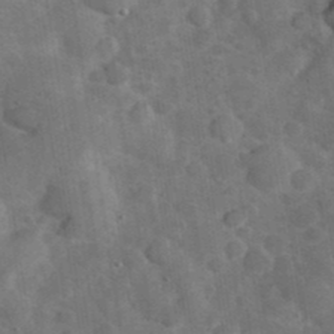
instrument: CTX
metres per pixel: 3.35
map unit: eHh
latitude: 37.7072
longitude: -67.1592
